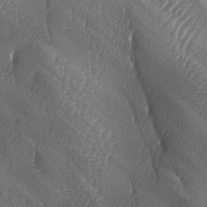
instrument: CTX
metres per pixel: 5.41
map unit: lAa
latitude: -7.4832
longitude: -129.1970
